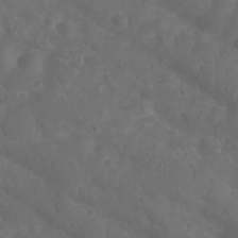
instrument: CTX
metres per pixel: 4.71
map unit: Nhu
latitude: 28.0444
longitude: -55.4237
